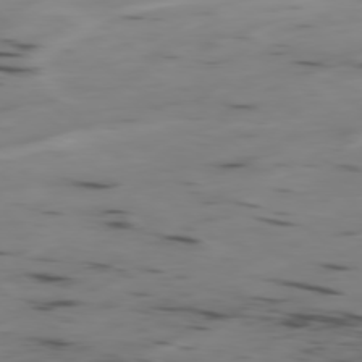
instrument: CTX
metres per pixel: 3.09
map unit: Hpe
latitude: -78.8408
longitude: -20.2523
